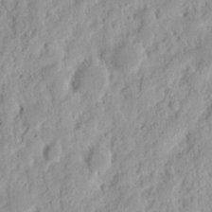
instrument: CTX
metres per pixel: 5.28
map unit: Nhu
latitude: 13.1025
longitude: -73.8017
